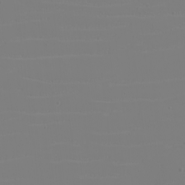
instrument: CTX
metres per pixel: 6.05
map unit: eHh
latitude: -5.9367
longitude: -84.3467
